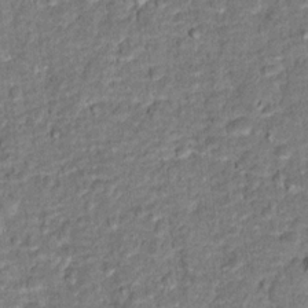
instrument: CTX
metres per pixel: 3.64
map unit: Hto
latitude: 15.3860
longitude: -38.5546
